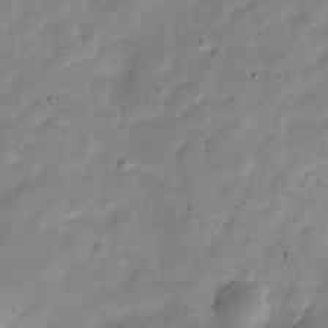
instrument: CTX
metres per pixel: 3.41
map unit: Hve
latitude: -30.6707
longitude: 91.3132
